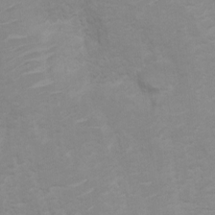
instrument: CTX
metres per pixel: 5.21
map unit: Ht
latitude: 2.8569
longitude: -27.0836
